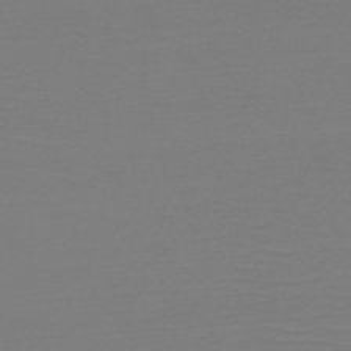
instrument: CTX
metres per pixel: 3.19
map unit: HNb
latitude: -50.4251
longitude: -43.6316
